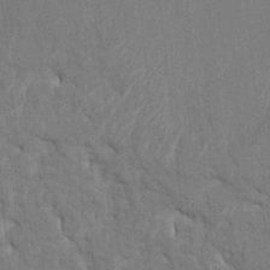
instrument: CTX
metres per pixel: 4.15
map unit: HNhu
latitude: 4.0822
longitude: -7.5938
